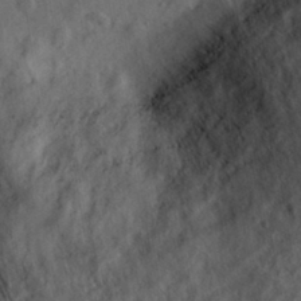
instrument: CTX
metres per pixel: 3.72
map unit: eHh
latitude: 30.6113
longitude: -72.0444
